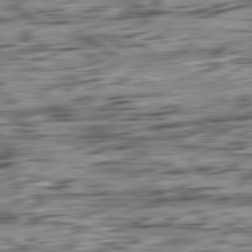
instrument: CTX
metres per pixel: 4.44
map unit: Ap
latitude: -80.9920
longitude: -96.1578
